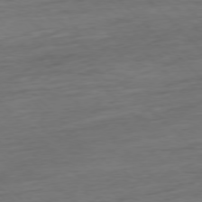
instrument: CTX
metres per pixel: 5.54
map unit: Hpe
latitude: -77.5966
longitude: 14.9164
